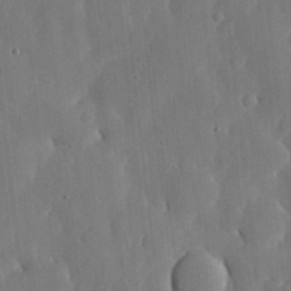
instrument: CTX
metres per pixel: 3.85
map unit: lHvf
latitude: 18.5356
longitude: -113.1592
